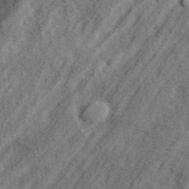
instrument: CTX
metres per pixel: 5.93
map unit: eHh
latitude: 37.1592
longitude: -80.0255
